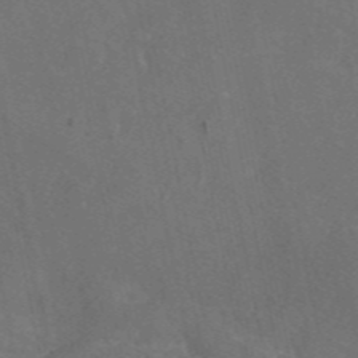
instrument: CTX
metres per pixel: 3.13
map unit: eAb
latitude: 46.7624
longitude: 114.7652
